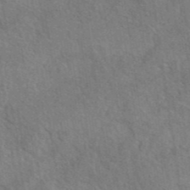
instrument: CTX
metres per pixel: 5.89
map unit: eAb
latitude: 42.5357
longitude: 110.7274
